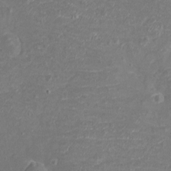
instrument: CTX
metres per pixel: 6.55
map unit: eHh
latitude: -3.5210
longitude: -75.1214
